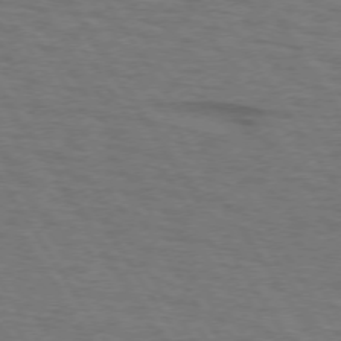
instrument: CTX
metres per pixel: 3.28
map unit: lApd
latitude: 73.0270
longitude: -72.8002
